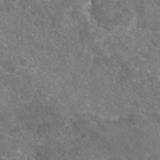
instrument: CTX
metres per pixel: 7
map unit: eAb
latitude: 46.9325
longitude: 110.7652
